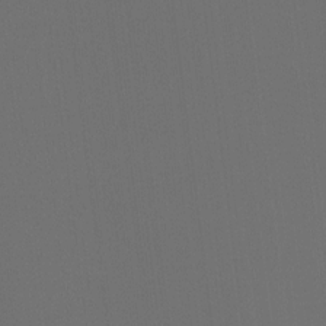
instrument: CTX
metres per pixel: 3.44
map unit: Hto
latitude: -7.9178
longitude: -50.5734
